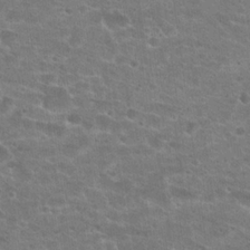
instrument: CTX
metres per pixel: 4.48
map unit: Hto
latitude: 23.2159
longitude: -44.0633
